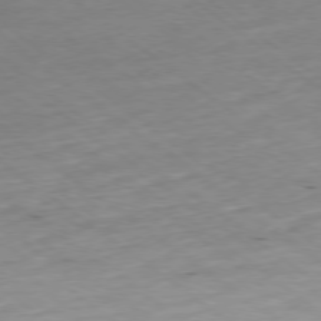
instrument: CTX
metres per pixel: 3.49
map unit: Ap
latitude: -78.7463
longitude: -91.6694
